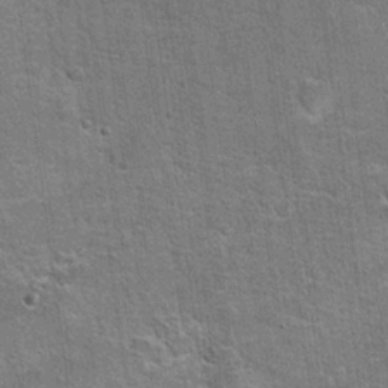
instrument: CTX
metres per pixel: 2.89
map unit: Hto
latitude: 20.0255
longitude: -49.2915
